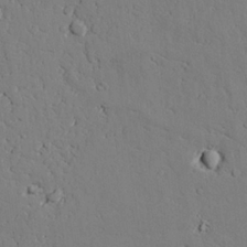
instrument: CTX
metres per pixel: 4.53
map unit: lAvf
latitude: 25.6127
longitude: -110.4601
